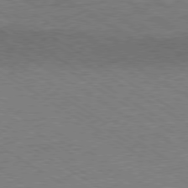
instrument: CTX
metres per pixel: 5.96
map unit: Ap
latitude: -80.1228
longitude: -82.0255
